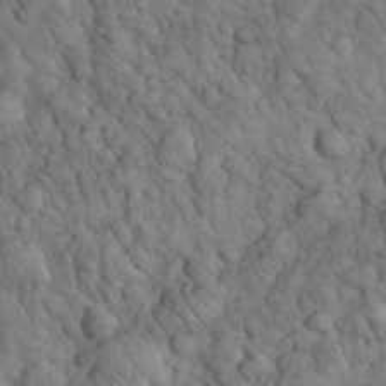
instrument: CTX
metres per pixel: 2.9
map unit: eHh
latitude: 33.1970
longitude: -66.0255
